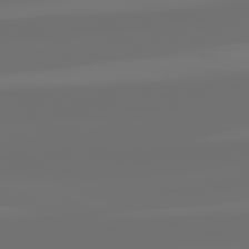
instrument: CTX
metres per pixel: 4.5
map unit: lApd
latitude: 82.3278
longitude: -160.2900
